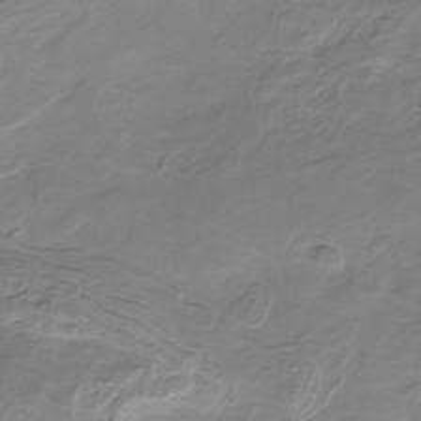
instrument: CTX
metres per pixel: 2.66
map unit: HNb
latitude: -34.1039
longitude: 58.1605
